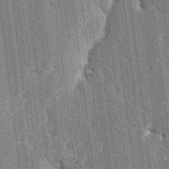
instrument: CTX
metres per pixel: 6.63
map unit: HNhu
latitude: 6.9325
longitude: -6.2145
